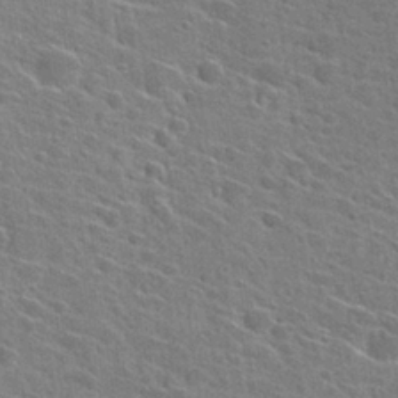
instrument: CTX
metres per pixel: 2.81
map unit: Hto
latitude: 27.7639
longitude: -45.5182
